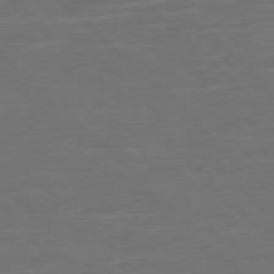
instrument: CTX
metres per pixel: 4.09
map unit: Ap
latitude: -79.7855
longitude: -55.1592
